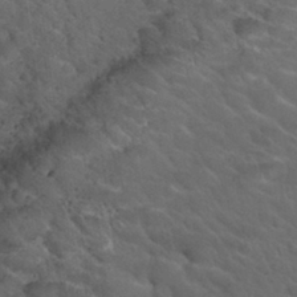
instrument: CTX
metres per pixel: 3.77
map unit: Hto
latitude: 32.3089
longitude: -51.1970
